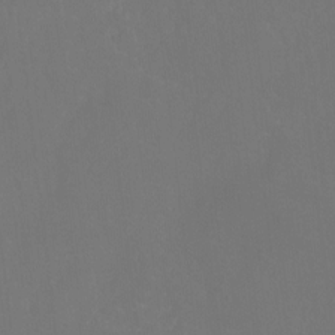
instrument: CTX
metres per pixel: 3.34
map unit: Ht
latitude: -8.4440
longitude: -33.6316
